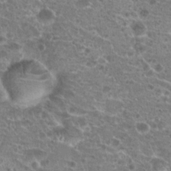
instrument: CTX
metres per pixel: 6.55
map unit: Hto
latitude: 20.8380
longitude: -41.5560
